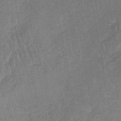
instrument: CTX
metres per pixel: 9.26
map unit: lHb
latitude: -45.0864
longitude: 77.7667
